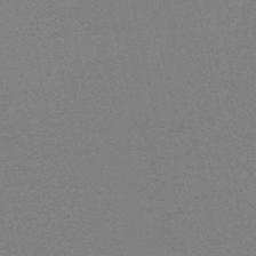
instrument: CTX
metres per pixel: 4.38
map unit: HNb
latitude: -49.2376
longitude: -52.2334
